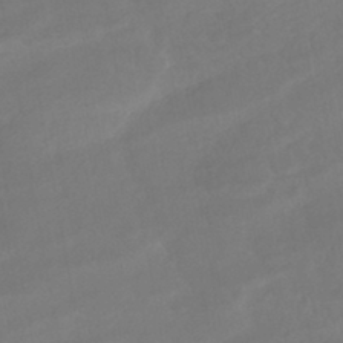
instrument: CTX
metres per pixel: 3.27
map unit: HNhu
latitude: -43.5777
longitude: 103.0864
